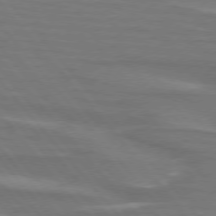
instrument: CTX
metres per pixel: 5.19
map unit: lApd
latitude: 75.4238
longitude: -80.8758
